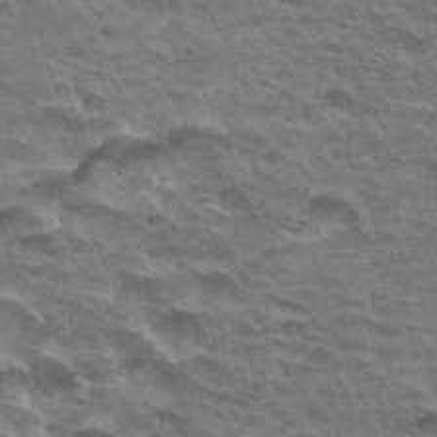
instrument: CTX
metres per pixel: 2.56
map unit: Hto
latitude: 33.1592
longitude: -41.5749
